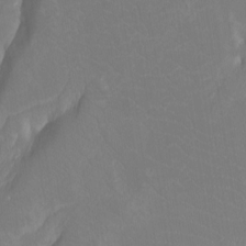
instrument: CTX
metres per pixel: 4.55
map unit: Htu
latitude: -12.9542
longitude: -70.4034
